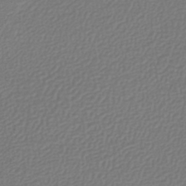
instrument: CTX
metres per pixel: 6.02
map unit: lHb
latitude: -42.5006
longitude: 64.6330
